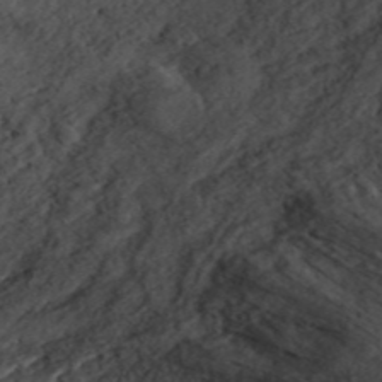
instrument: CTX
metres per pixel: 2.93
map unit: ANa
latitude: 45.1025
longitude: 46.4440
